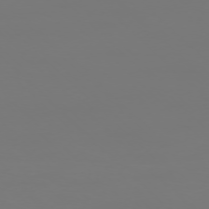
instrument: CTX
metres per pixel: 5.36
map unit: Ap
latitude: -76.2739
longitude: -81.9528
